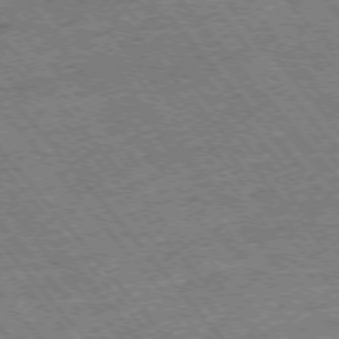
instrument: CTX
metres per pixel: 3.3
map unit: Hpe
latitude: -75.8990
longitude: -21.2915
